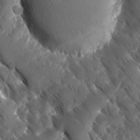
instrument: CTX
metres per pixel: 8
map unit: Ave
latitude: -10.8975
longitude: -118.9702
